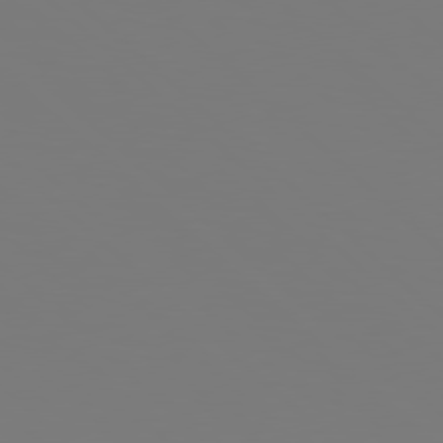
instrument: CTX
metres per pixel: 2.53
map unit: Hpe
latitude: 78.3090
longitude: -162.4412
